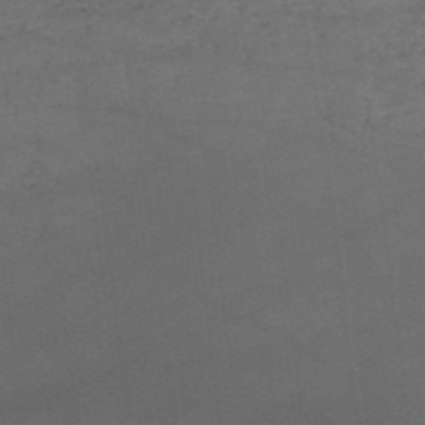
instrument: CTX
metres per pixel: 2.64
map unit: HNb
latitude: -51.6533
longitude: -39.9906
